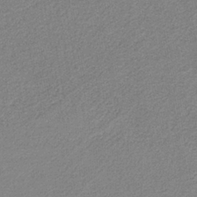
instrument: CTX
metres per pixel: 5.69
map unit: eAb
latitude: -38.1228
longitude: 52.0661
